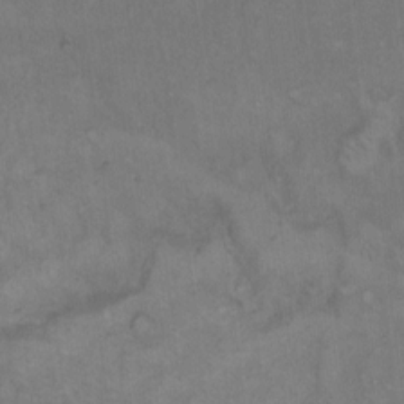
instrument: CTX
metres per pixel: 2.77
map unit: Hto
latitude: 10.0822
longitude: -60.2711
